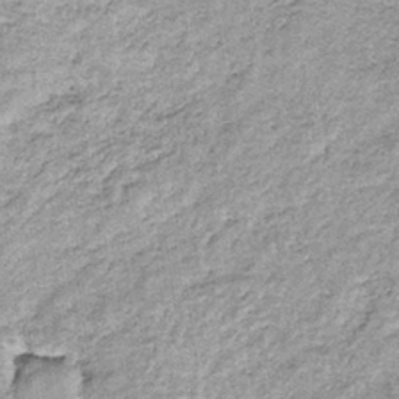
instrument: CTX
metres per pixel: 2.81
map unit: lHb
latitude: -36.5384
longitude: 65.0676
